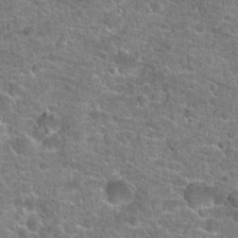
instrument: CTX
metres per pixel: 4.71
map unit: Hto
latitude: 20.4790
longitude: -43.8017
